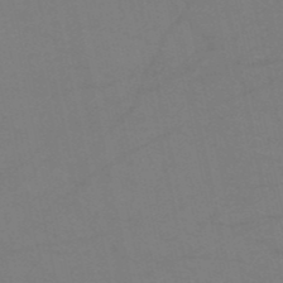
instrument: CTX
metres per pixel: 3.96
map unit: HNb
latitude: -51.6911
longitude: -42.9325
